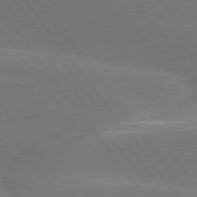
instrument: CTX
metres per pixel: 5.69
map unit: lApd
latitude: 77.4615
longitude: -52.2334
